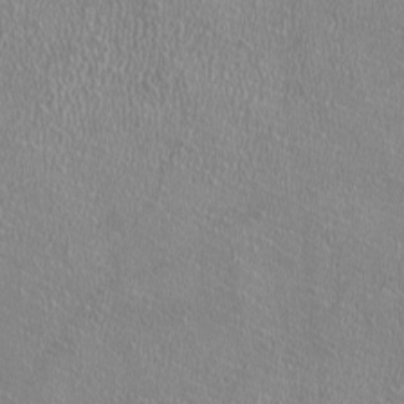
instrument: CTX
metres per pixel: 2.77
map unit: HNhu
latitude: -2.1983
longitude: -0.0255
